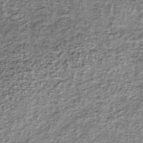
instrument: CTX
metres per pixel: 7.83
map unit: lHb
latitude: -37.4265
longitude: 65.1809
